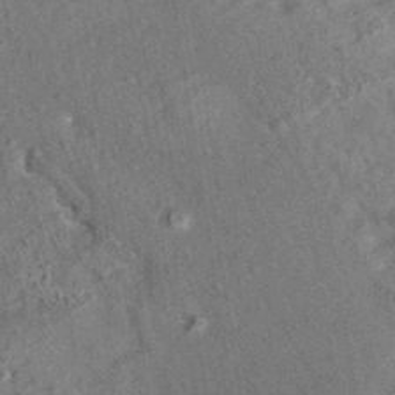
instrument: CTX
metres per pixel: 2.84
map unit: eAb
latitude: 35.2537
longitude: 113.4643
